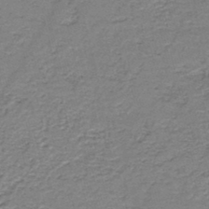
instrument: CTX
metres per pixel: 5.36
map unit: HNb
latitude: -44.0661
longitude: 50.7274
